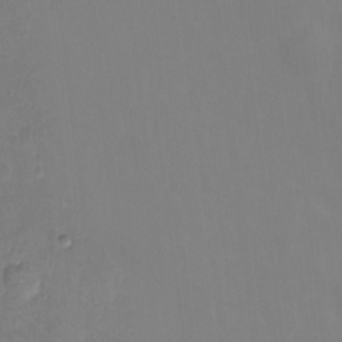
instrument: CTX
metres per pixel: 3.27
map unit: Hto
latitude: -11.5777
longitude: -39.6127
